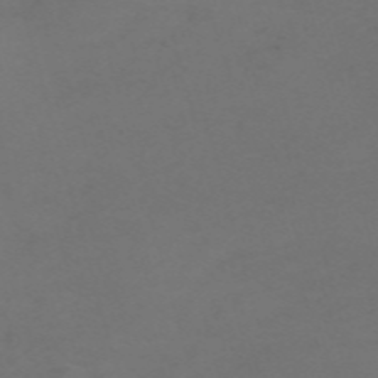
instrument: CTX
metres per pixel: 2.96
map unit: Nve
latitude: -59.7477
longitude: 60.5574
